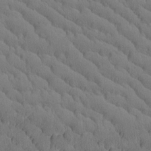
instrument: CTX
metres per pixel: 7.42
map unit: Htu
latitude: -3.1998
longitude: 172.4629
